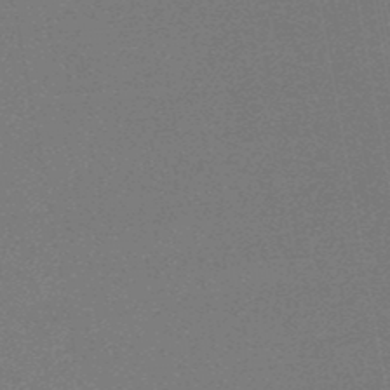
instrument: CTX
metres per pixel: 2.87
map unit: lHb
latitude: -48.7841
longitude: 82.6896
